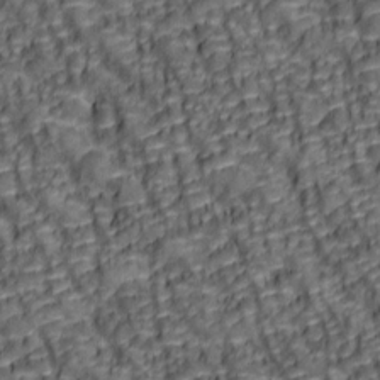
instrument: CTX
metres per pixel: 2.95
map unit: lAa
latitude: 6.5168
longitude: -115.9528
